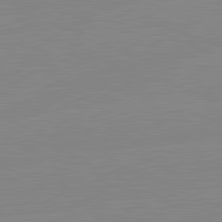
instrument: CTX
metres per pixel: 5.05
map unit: lApd
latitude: 81.6316
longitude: -156.6868
